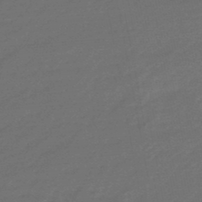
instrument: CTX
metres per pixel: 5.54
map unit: eHb
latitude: -47.8044
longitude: 85.6343
